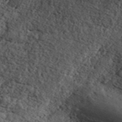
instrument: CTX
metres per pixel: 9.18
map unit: ANa
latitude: 43.6505
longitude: 45.9745
